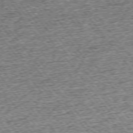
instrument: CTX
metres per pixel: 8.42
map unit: Ap
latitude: -75.2376
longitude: -91.9150
